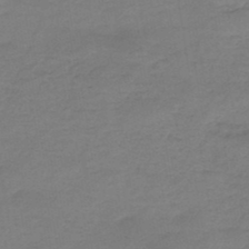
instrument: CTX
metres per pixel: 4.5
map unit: HNb
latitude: -47.6910
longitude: -38.8380
